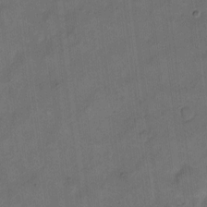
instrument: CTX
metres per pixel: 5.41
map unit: eHh
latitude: 13.0837
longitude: -65.8016
